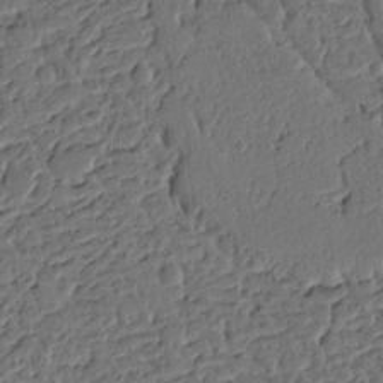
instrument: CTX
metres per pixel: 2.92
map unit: Ht
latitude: 9.5938
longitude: -77.9150
